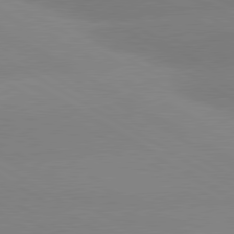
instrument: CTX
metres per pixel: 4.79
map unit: lApd
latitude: 80.2711
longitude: -152.9703
